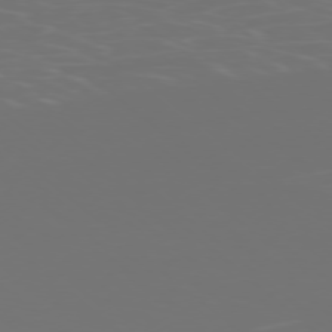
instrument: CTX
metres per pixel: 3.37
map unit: Ap
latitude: -77.4643
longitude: -80.4979
